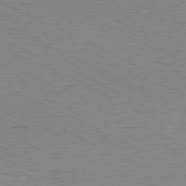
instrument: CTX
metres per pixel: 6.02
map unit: Ap
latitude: -81.3510
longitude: -62.2901
